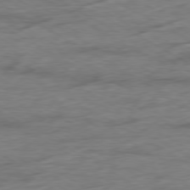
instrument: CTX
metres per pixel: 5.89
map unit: Ap
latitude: -79.7099
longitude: -83.9717
